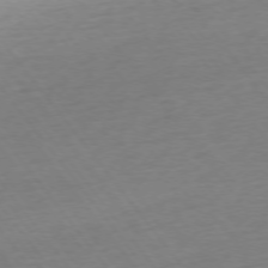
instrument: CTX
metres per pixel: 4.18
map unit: Ap
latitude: -75.4833
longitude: -65.3293
